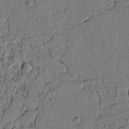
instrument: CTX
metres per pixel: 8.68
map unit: lAvf
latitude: 4.5168
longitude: 164.9542
